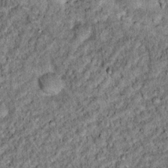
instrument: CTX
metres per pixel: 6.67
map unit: Hto
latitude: 14.9892
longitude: -35.6316
